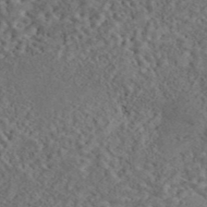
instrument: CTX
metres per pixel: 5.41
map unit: eAb
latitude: 43.6694
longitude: 116.6518
